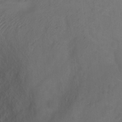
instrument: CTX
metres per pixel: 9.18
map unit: Ht
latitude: 1.4237
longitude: -35.9150
